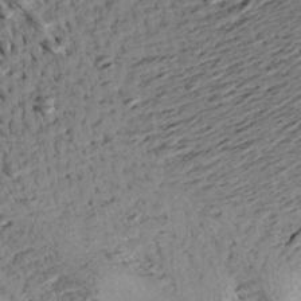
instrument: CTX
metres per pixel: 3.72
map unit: Aa
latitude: 20.5924
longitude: -149.0647
